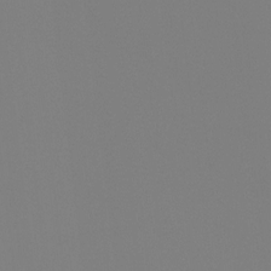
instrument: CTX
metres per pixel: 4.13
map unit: Hto
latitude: -8.0661
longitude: -48.6490
